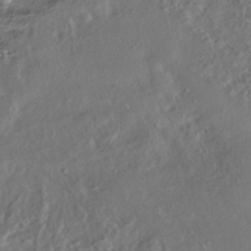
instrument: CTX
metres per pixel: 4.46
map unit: HNhu
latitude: -39.5777
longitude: 107.6344
